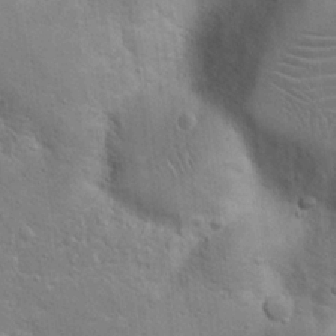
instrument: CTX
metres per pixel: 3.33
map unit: Hto
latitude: 17.5749
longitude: -43.0459
